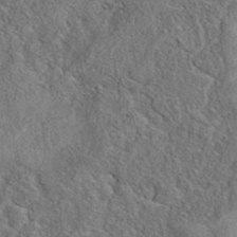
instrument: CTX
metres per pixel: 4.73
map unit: eAb
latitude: 37.1970
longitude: 113.0864
